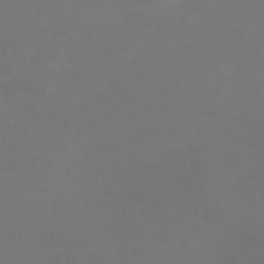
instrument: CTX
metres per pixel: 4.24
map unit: Nve
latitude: -59.6721
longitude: 60.4440
